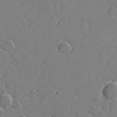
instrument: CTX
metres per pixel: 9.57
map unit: lHvf
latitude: 27.1403
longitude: 142.6140
